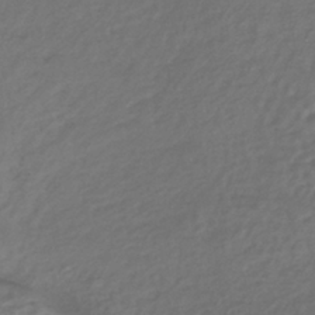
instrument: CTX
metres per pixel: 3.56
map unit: lHb
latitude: -38.1228
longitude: 63.8989
